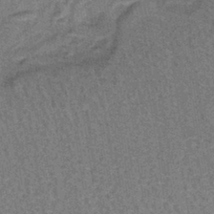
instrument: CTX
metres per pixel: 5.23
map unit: lHb
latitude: -40.6518
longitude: 57.1053
